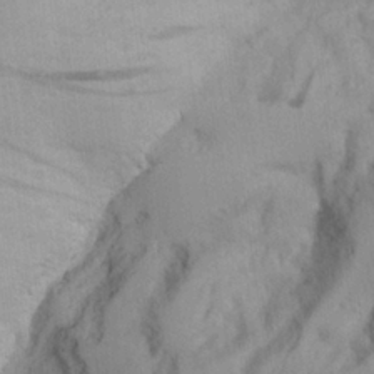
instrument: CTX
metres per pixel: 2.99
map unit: Aa
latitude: 25.7071
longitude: -132.2523
